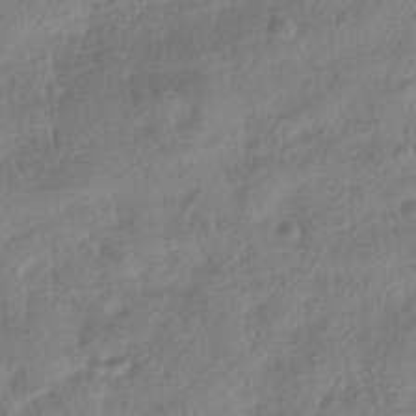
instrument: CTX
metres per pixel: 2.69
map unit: HNhu
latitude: -40.9542
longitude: 98.4440
